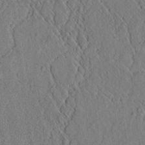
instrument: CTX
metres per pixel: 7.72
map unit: lAvf
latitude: 6.4979
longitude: 158.9163
